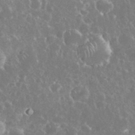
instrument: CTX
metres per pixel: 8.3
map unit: eHh
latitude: 34.8191
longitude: -62.7058
